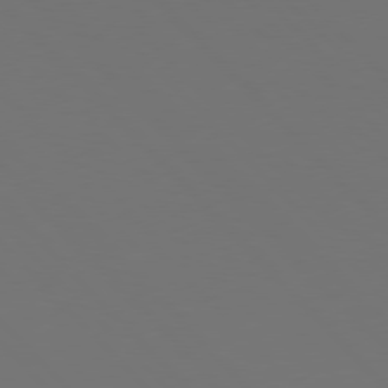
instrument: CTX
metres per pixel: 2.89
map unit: Hpe
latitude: 76.8758
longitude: -169.3482
